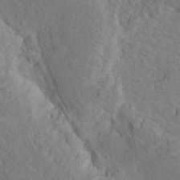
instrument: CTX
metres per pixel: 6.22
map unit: Hto
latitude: 18.5734
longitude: -39.3293
